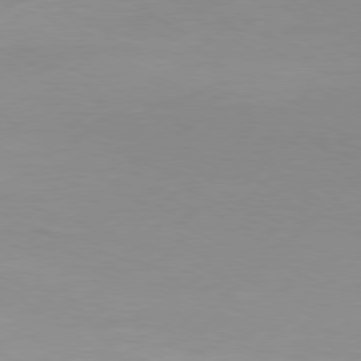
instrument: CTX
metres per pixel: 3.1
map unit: Hpe
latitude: 77.6882
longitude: -131.3671
